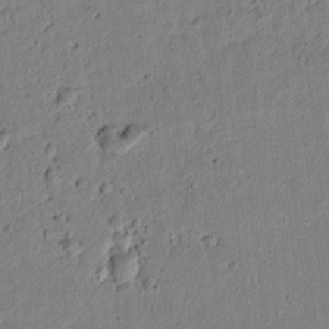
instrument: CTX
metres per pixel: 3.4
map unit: lAvf
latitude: 6.1200
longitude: 168.3117
